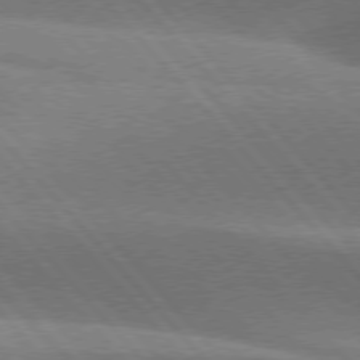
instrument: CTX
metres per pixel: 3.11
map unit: lApd
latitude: 76.3278
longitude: -62.3468
